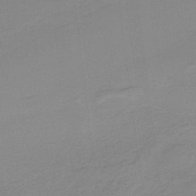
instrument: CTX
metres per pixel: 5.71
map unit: HNb
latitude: -36.7274
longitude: 55.9367
